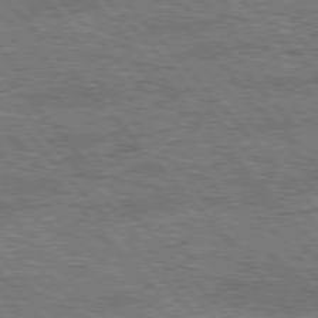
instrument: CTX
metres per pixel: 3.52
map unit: lApd
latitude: 76.2711
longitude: -74.5924
